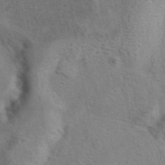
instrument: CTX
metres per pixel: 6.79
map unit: eAb
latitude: 41.3292
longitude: 104.5762
